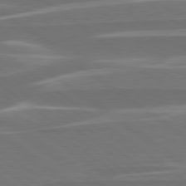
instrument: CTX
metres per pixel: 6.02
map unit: lApd
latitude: 79.2915
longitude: -94.1389
